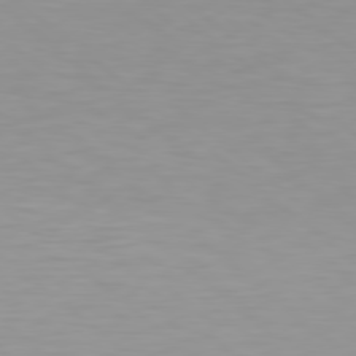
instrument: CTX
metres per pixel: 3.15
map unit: Hpe
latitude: 78.4223
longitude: -169.4993
